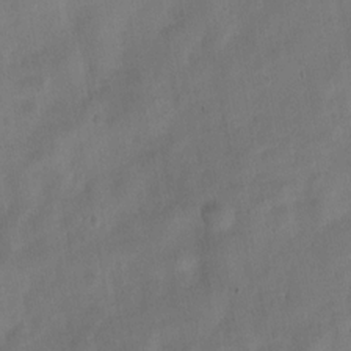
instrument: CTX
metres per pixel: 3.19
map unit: Nhu
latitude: 5.6505
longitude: -24.4034
